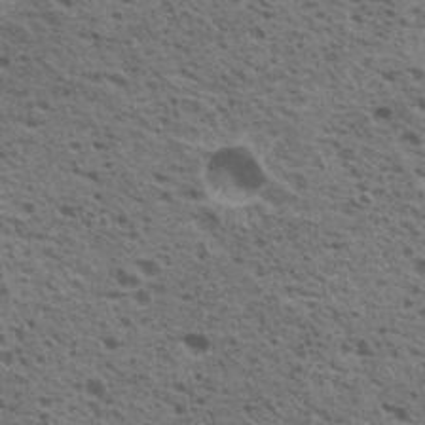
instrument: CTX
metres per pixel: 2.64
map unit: Nhu
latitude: 19.3859
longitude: -31.0459
